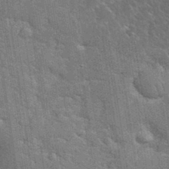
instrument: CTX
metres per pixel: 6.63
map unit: eHh
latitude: 35.5938
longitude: -65.4615
